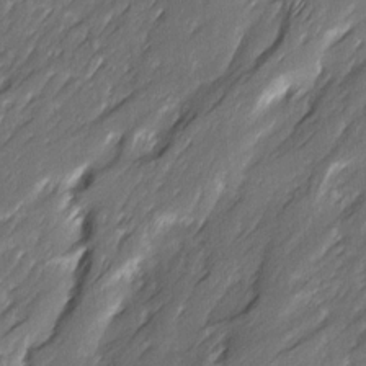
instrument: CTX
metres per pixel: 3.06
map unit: Ave
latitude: 15.7450
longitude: -135.9528
